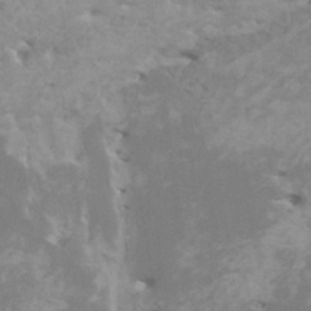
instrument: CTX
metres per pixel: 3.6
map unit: HNhu
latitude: -0.0661
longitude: 3.9367
